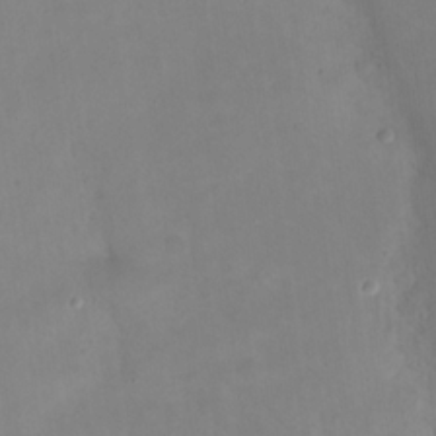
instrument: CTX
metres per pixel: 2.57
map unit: Nhu
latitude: 23.7450
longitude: -62.7058
